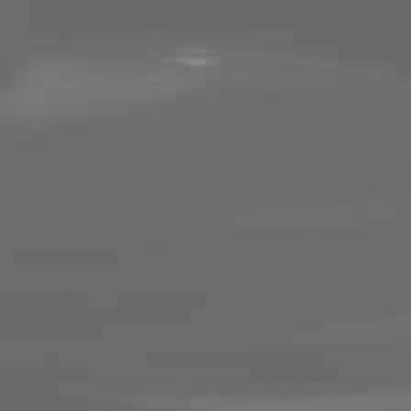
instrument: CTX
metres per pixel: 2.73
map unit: lApd
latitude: 80.2333
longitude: -144.7435
